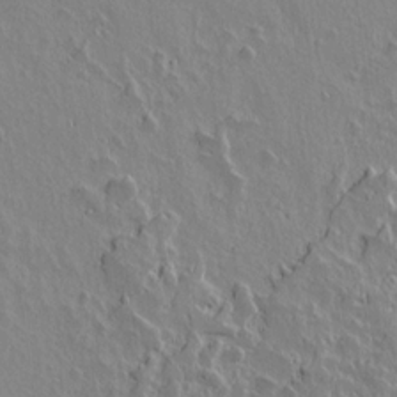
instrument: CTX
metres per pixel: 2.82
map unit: lAvf
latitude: 14.4790
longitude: -125.7071
